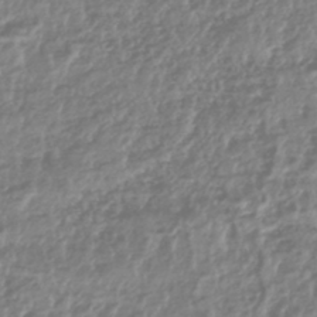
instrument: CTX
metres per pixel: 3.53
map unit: HNhu
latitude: -44.3684
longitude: 98.0283
